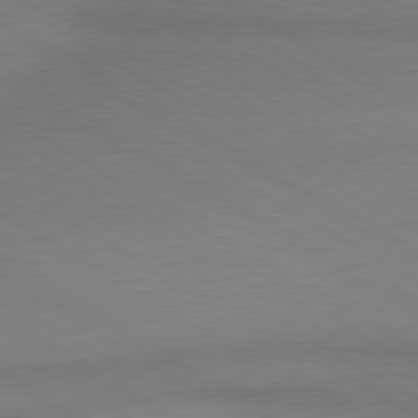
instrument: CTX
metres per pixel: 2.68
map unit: lApd
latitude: 80.3467
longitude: 163.9367
